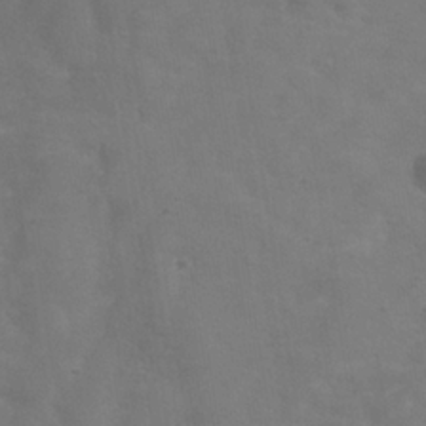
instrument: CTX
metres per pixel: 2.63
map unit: Hve
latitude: -34.0283
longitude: 91.2565
